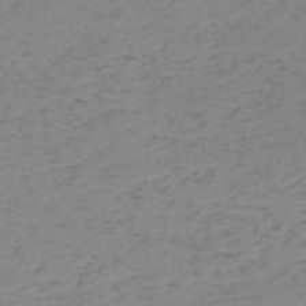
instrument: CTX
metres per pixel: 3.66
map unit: HNb
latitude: -54.6141
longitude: -46.9892
